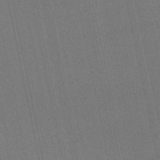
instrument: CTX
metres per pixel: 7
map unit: HNb
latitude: -52.2928
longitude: -49.0458
